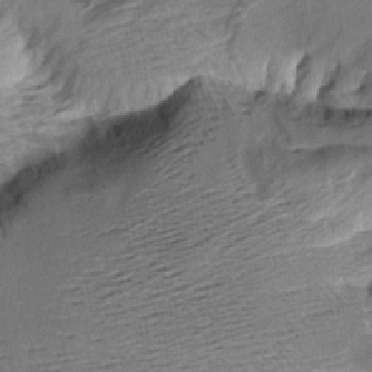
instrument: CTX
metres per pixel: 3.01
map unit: Aa
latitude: 9.2159
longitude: -141.8583
